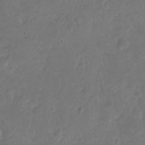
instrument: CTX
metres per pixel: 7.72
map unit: Nhu
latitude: -10.3306
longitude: -20.9136
